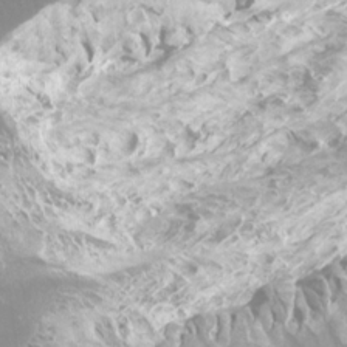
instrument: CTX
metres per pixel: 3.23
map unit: Hto
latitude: -8.5574
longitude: -46.0255
